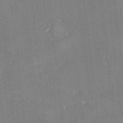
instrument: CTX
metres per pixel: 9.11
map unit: Ave
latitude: 18.5734
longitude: -137.5371
